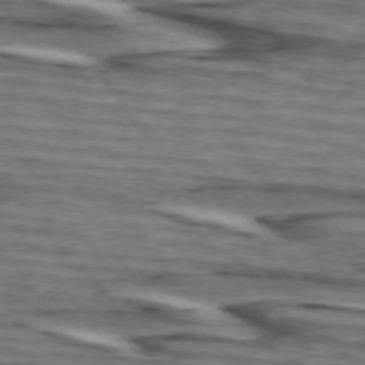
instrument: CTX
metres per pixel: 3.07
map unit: lApd
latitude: 74.3656
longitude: -71.9150
